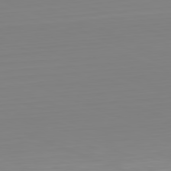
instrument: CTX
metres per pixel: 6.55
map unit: Hpe
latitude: -82.0283
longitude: 7.6722
